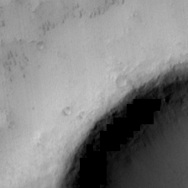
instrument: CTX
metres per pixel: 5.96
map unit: eHh
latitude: -0.5574
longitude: 19.2754
